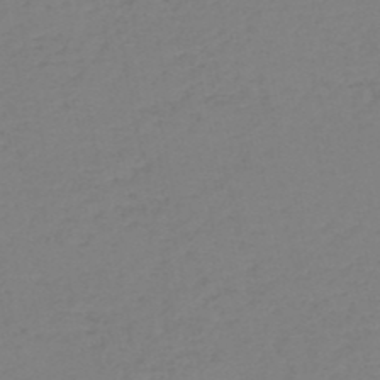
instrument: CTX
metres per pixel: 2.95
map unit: HNb
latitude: -50.7463
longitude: -54.3089
